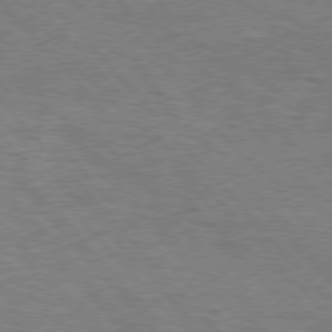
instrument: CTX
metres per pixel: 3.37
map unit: Hpe
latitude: 75.8961
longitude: -152.4223
